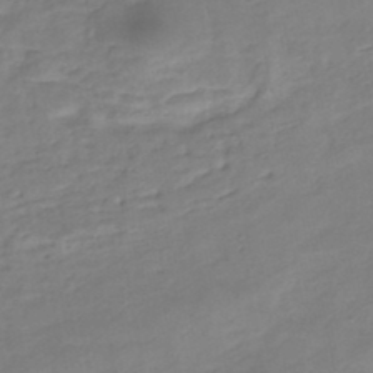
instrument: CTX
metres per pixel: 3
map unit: Nhe
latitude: -46.6896
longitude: 152.5951
